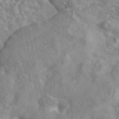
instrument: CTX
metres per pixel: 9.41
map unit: eAb
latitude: 44.9513
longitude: 111.8989
